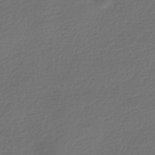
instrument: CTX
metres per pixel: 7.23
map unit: HNhu
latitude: -43.8422
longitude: 97.2565
